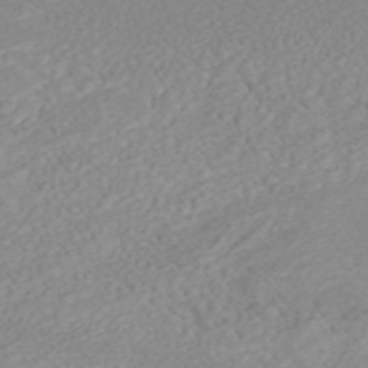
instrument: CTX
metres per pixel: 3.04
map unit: ANa
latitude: 44.7813
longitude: 22.9164
